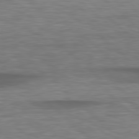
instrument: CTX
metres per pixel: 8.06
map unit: lApd
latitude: 78.9703
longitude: -116.8758
